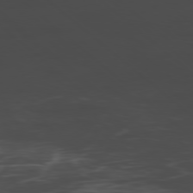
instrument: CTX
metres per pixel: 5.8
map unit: Hpe
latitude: -78.6707
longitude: 15.4644
